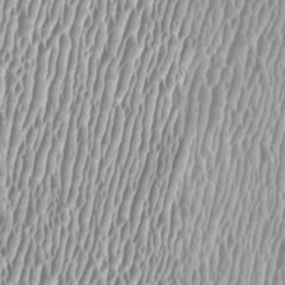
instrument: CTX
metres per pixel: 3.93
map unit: HNhu
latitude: -0.3118
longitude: -0.3278
